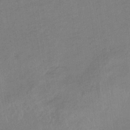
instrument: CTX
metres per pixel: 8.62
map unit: lHb
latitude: -34.5385
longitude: 67.0486
